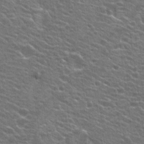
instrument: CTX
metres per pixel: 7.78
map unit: Hto
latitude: 25.0080
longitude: -30.1767
